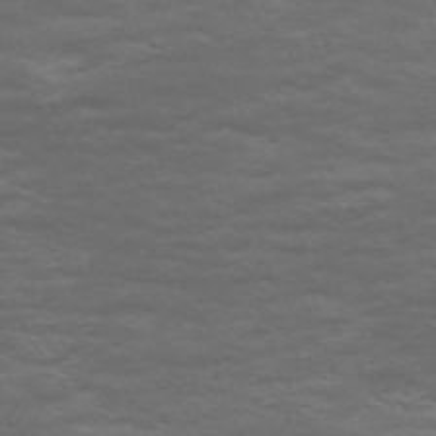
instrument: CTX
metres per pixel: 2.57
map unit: Nve
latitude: -58.8030
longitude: 56.1417
